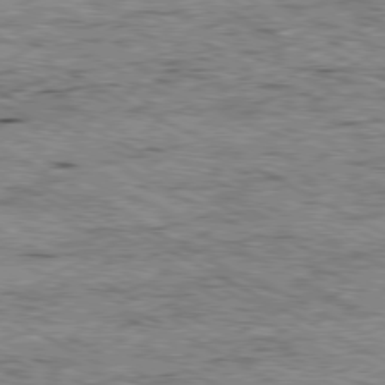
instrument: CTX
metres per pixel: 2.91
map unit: Ap
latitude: -80.5574
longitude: -52.6869
